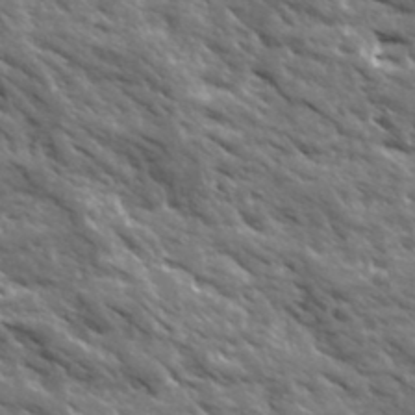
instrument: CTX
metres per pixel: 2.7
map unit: Ave
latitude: 19.6127
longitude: -134.8947
